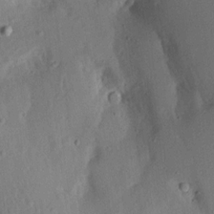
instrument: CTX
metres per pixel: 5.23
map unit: Aa
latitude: 13.1592
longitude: -140.9324
